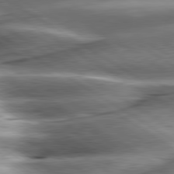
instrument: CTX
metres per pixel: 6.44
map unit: lApd
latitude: 80.4034
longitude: -141.8583
